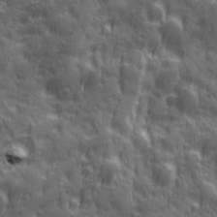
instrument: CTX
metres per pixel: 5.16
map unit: Ave
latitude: 19.7827
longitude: -132.6302
